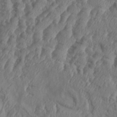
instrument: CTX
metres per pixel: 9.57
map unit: Aa
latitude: 34.6301
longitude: -136.3845
